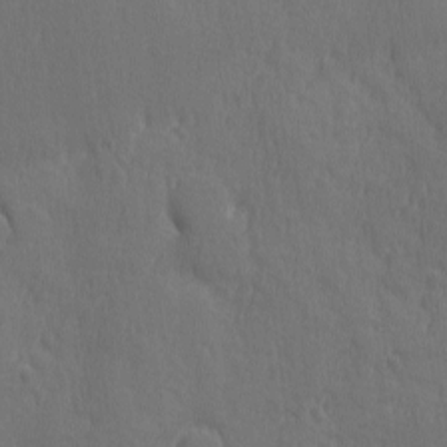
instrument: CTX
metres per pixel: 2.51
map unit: Ave
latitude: -7.9745
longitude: -120.6680
